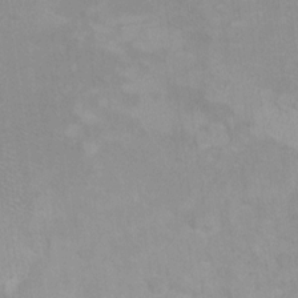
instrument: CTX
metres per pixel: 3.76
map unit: Ht
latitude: 6.1389
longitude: -36.4790
